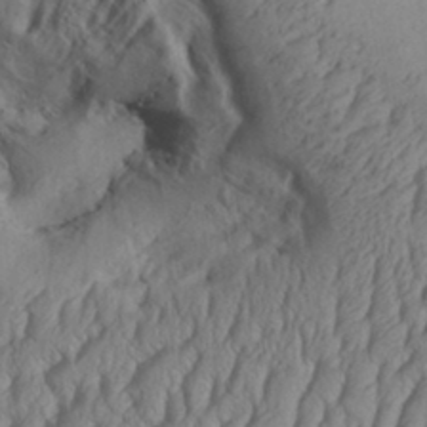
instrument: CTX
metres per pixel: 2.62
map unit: Aa
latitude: 33.2726
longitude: -136.4223
